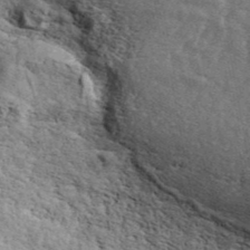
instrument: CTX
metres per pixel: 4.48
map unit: ANa
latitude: 43.5560
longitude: 45.7289
